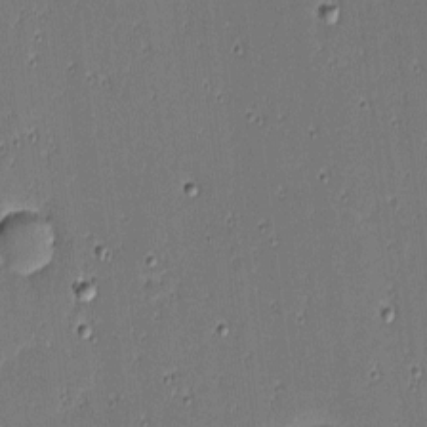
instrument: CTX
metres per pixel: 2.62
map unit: eHh
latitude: -3.8422
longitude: -82.5923
